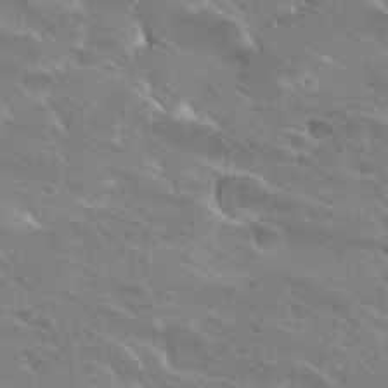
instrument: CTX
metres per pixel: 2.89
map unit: Hto
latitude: 27.8017
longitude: -40.1766
